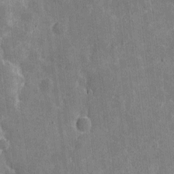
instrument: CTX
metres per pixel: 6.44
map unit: eHh
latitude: 5.0080
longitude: -67.5371
